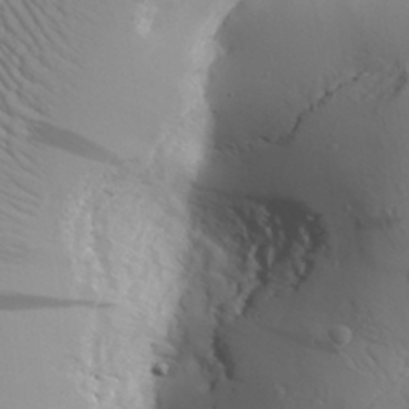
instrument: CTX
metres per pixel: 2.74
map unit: Aa
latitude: 31.7639
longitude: -142.9703
